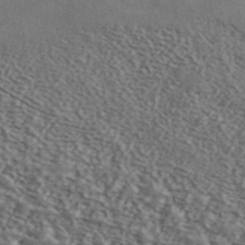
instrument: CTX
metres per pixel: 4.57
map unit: ANa
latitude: 43.7828
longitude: 47.8044
